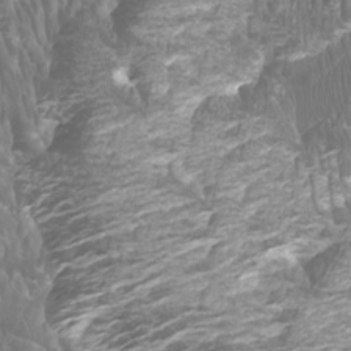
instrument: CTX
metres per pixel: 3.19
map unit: Htu
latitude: -6.4629
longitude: -75.0647
